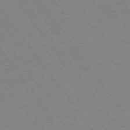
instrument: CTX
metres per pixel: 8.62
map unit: Ap
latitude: -74.2740
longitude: -77.6127
